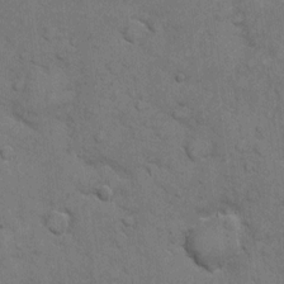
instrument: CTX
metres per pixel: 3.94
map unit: eHh
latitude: 6.1578
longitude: -65.0458
